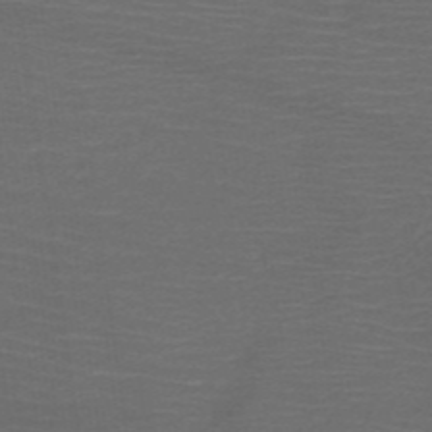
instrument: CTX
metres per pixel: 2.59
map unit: HNb
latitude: -49.7667
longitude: -45.1970
